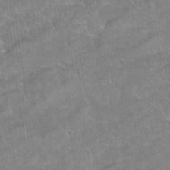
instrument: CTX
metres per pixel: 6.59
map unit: Hto
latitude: 22.1767
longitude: -51.5938
